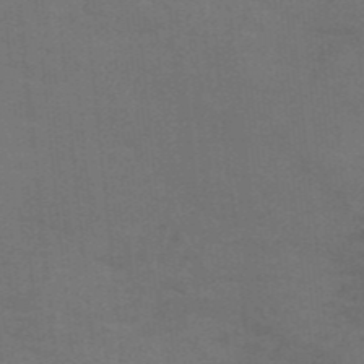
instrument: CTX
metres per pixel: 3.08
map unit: HNb
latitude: -46.2550
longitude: -45.7260
